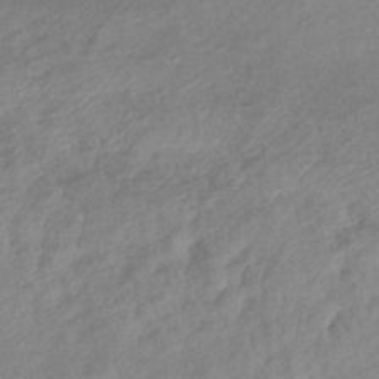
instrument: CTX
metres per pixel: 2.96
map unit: eHb
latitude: -41.5021
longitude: 83.1431
